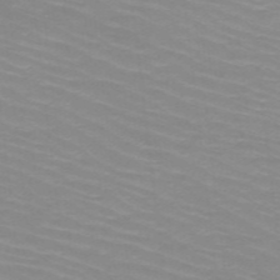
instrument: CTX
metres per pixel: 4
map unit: HNb
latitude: -48.1228
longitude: -45.8205
